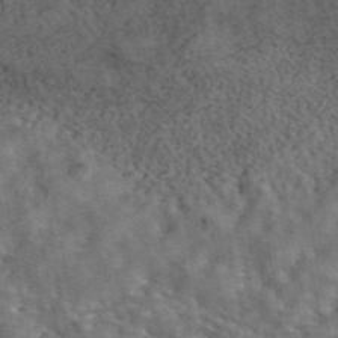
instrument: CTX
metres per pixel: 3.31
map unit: eAb
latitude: 43.9906
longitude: 108.8219
